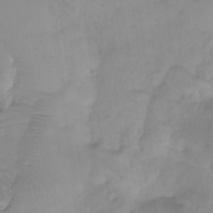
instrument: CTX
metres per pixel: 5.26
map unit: Nhu
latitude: -4.5196
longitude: -84.7813
